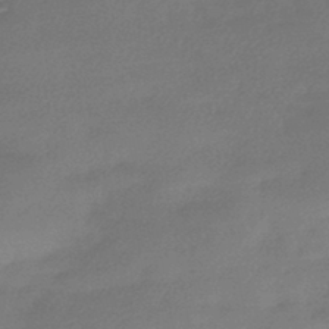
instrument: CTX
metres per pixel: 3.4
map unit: HNhu
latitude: -42.9352
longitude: 89.8989
